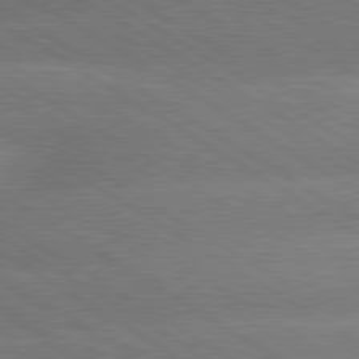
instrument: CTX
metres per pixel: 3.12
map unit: lApd
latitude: 79.8961
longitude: -152.5546
